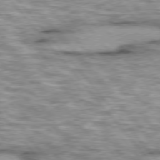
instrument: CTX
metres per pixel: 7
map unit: lApd
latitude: 76.1200
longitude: -48.8947
